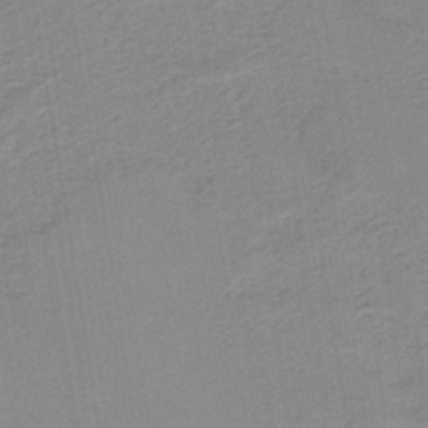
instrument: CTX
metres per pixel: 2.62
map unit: lHb
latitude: -40.9730
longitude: 53.2376
